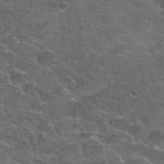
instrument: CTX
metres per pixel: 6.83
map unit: Nhu
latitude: 25.7638
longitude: -50.6868
